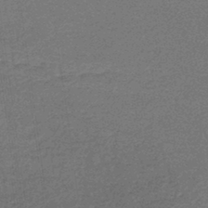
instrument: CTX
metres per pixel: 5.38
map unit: lHb
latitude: -43.7855
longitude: 66.8408
